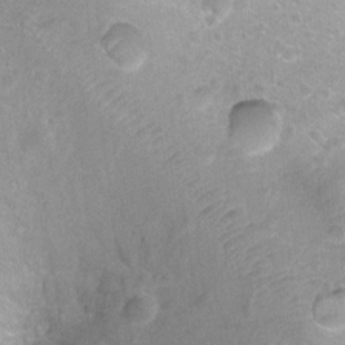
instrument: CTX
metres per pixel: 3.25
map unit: Ht
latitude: -2.0472
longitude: -26.8380
